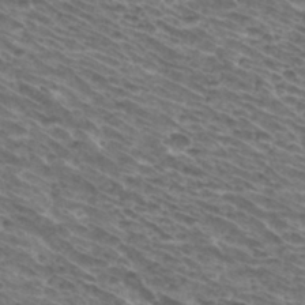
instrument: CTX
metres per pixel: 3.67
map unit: Hto
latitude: 33.3293
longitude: -40.7813
